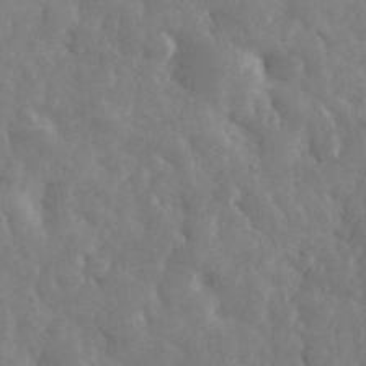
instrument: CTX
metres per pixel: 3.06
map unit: eHh
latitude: 33.5182
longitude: -69.6505
